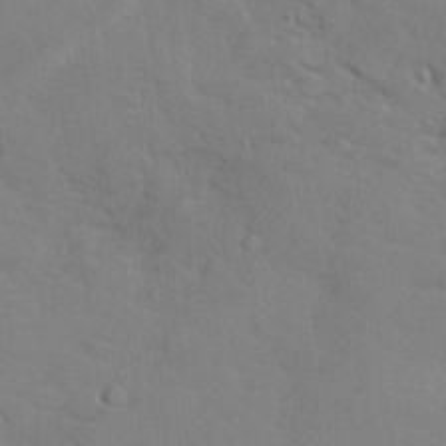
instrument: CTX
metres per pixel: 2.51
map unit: lHvf
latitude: 25.7638
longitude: 143.1431
